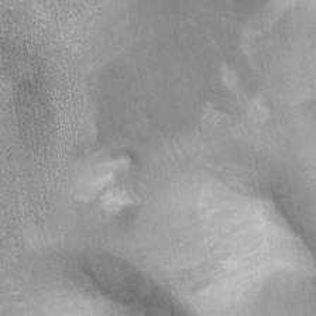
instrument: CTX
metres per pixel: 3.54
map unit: Ht
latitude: 0.1766
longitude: -17.9150
